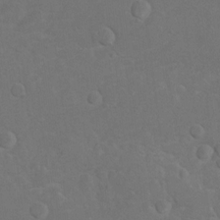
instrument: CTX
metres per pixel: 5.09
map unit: Ht
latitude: 5.2348
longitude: -29.4804
